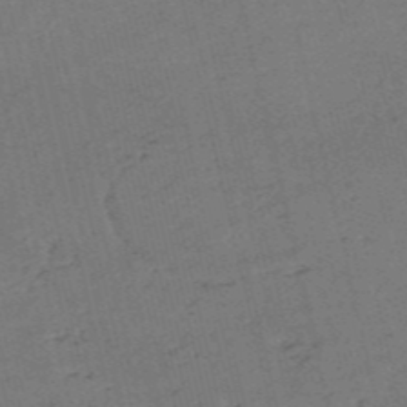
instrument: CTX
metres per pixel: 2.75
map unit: eHh
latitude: -55.1242
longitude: -89.2915
